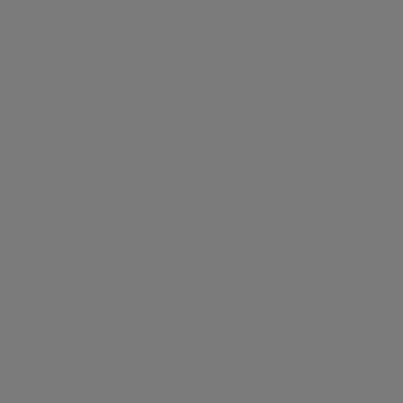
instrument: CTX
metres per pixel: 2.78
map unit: Hpe
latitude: 78.4412
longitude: -163.2537
